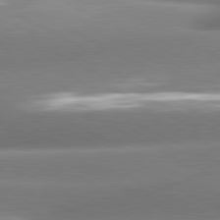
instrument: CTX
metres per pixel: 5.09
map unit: lApd
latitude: 80.6301
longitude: -159.3671
